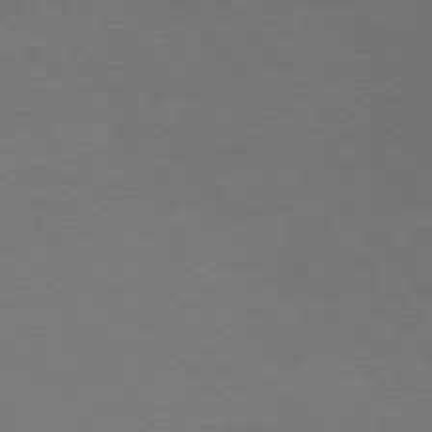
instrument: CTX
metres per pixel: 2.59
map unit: Hpe
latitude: 76.8380
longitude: -156.2900
